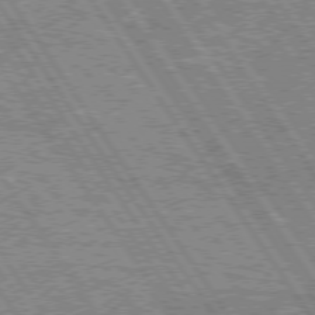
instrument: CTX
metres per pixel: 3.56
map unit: Hpe
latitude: 74.8569
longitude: -155.7072
